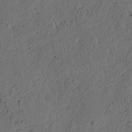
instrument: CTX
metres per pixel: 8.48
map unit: eHh
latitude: 3.3670
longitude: -78.6869
